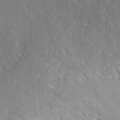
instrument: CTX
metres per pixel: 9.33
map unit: ANa
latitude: 37.5182
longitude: 16.4818
